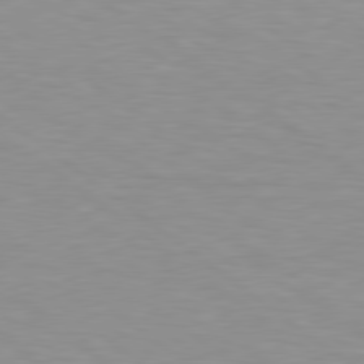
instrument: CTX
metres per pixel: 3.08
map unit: lApd
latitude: 79.2348
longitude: -89.7261
